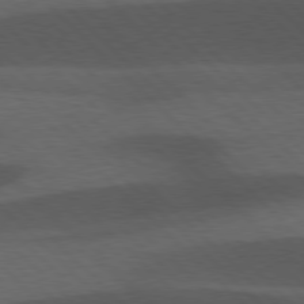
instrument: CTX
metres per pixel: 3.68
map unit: lApd
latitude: 77.2915
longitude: -60.2522
